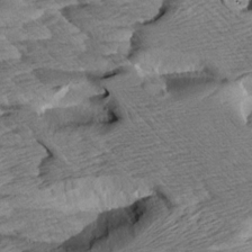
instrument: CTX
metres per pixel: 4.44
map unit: Aa
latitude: 8.2334
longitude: -133.7072
